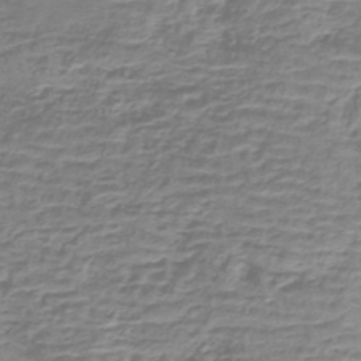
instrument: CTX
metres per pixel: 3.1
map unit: lHb
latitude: -40.9730
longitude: 59.1620
